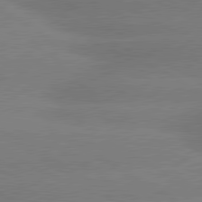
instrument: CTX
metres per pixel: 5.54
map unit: lApd
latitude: 80.5735
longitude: -149.1214
